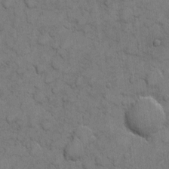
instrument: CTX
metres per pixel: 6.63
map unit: eHh
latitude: 6.3278
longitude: -65.1214
